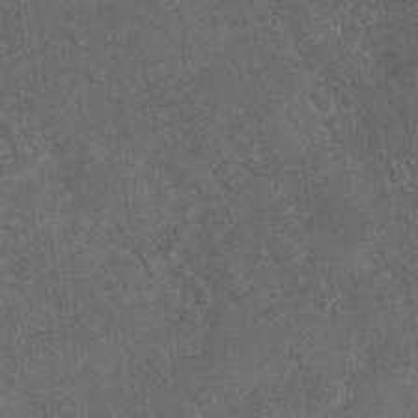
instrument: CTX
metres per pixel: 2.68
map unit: Nhu
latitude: -29.7667
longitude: -61.8961
